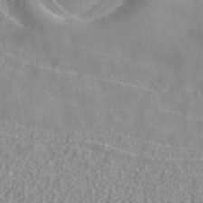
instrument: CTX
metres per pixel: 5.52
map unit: ANa
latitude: 40.1766
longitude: 23.6911
